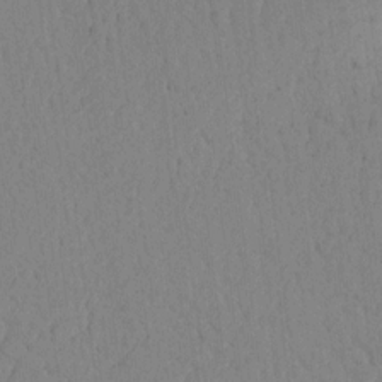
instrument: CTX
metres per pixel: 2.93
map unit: lAvf
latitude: 8.9325
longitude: 167.6722
